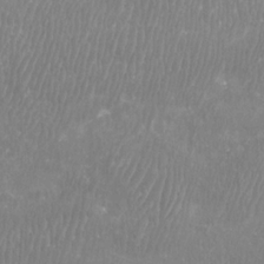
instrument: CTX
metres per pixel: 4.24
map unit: Htu
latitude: -8.8786
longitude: -76.0444
